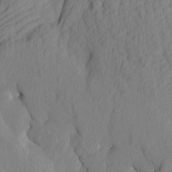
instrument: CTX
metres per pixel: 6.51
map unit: Htu
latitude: -8.2172
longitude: 177.9745
